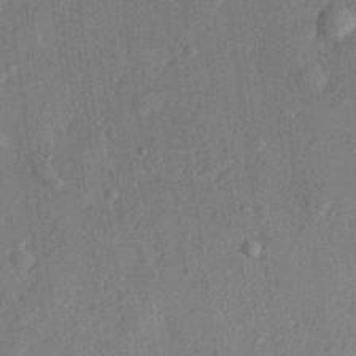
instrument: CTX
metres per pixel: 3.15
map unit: lHvf
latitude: 22.2145
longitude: 144.3117
